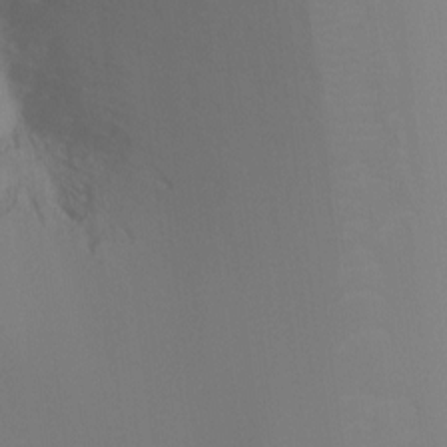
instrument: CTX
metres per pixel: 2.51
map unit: Ht
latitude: -16.3685
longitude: -47.4238
